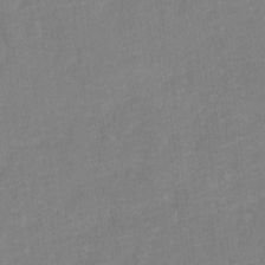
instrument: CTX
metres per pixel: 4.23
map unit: Nve
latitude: -18.2173
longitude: 108.8597
